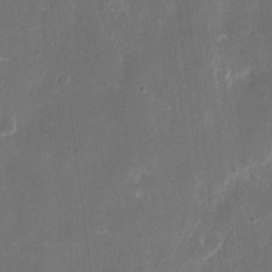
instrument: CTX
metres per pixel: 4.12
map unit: eHh
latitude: 8.9514
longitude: -71.2915
